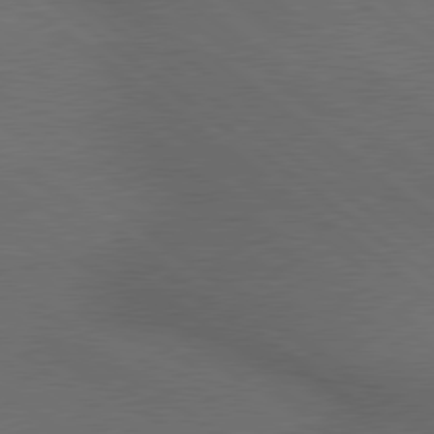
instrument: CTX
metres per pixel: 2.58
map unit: lApd
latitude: 79.4994
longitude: -176.4790
